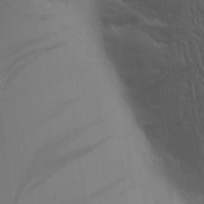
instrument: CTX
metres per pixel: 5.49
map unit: Aa
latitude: 15.5560
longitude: -147.5183
